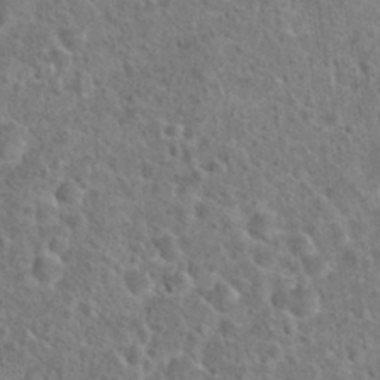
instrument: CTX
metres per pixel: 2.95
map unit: Hto
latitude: 23.5749
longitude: -48.3467
